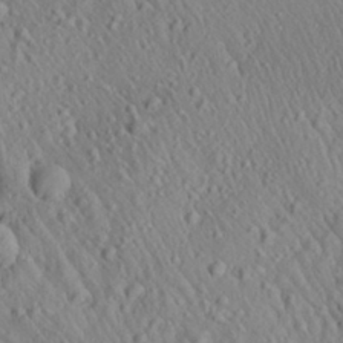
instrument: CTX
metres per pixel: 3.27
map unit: Aa
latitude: 27.2915
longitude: -141.1781
